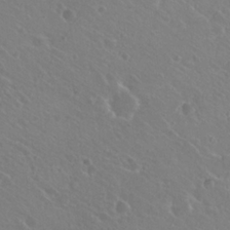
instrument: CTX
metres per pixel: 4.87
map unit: Hto
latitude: 22.6112
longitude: -30.8380
